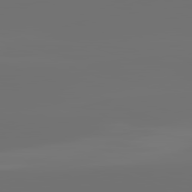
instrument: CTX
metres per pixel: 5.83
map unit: lApd
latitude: 82.2333
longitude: -154.3278
